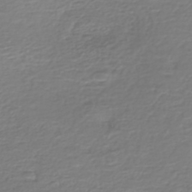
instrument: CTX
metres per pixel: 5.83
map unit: Nhe
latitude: -46.6140
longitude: -171.8772
